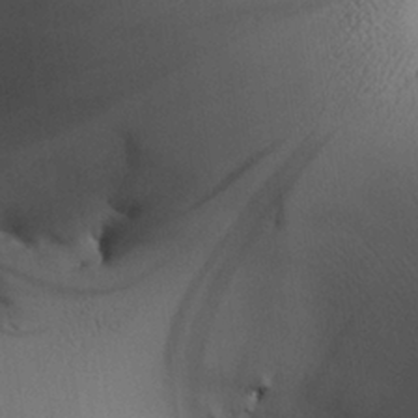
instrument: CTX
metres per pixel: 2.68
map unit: Aa
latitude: 25.7827
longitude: -129.2726
